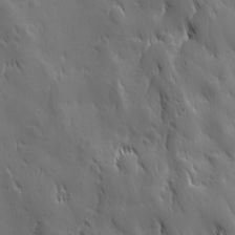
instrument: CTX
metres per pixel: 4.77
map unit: Ave
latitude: 12.6302
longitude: -105.3104
